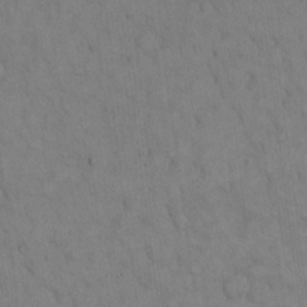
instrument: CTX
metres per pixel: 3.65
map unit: Hto
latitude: 14.2901
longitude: -60.5734
